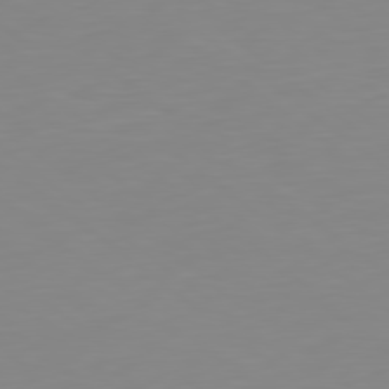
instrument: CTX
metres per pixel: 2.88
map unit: Hpe
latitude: 78.8002
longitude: -141.7260
